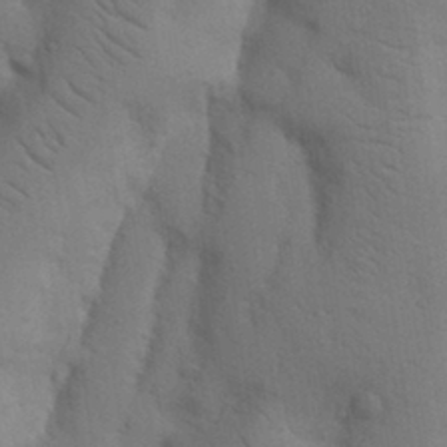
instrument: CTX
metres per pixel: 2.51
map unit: Nhu
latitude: 18.8002
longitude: -76.0444
